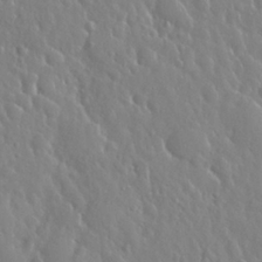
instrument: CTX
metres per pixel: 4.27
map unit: Nhu
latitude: 25.7071
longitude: -58.3467
